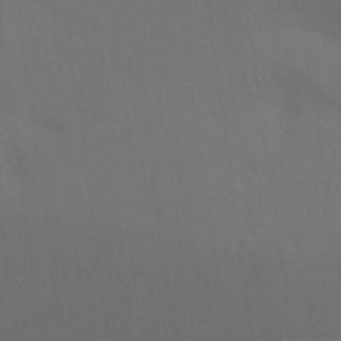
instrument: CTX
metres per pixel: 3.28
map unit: Aa
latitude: 27.1403
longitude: -145.7072
